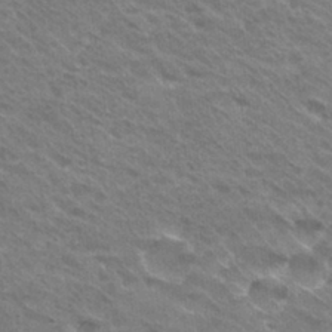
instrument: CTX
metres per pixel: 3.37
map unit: Hto
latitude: 30.4979
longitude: -43.1403
